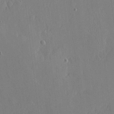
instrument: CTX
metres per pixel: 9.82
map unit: eHh
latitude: 5.3859
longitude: -72.8002
